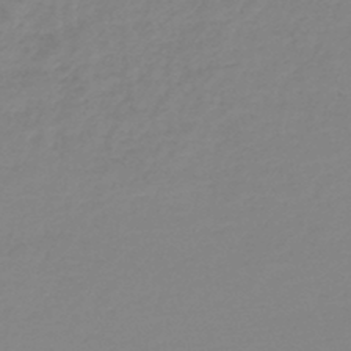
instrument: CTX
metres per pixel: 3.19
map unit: lHb
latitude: -45.5021
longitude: 65.8045
